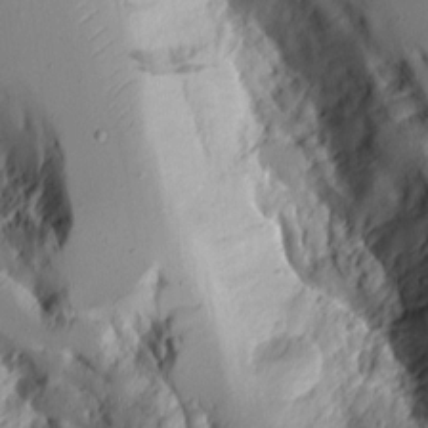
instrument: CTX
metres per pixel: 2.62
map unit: Aa
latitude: 10.0255
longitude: -126.3090
